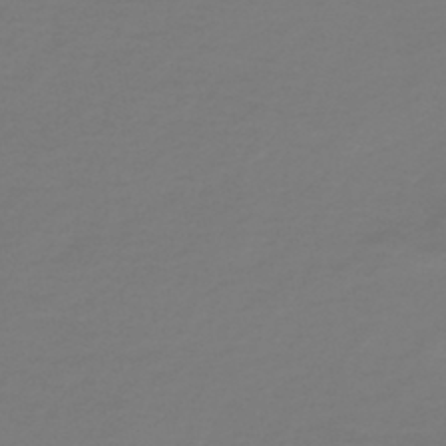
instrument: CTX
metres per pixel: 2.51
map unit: HNb
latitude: -46.6329
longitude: 54.0472
